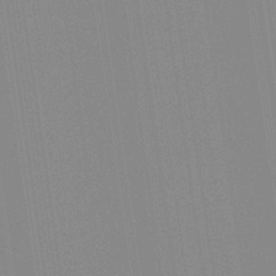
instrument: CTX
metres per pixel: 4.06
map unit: Aa
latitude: 32.3656
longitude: -142.4223
